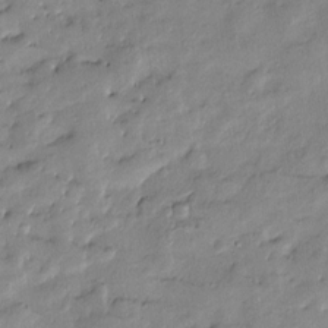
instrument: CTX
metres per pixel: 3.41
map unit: Htu
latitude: -9.1431
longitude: 176.8219
